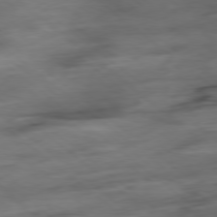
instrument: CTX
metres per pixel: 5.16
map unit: Hpe
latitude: -78.9919
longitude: -18.4223
